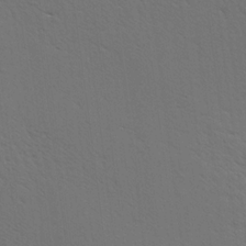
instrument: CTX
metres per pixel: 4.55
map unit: Hve
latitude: 3.7449
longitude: -125.2725
